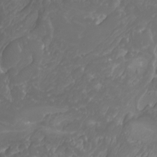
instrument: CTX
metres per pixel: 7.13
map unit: Nhu
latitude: -8.0661
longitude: -93.8772
